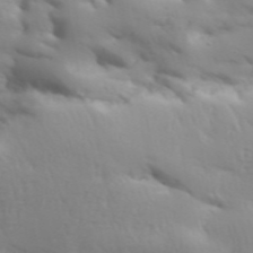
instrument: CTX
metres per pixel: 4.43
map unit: Aa
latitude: 33.3104
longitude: -143.9339
